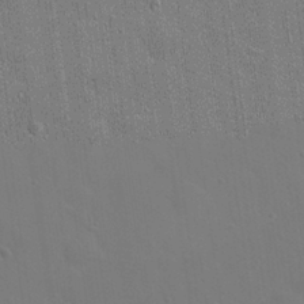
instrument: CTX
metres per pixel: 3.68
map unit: Nhu
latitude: 17.8394
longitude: -30.4223
